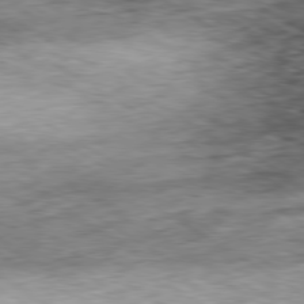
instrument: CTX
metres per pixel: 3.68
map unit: Hpe
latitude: -80.3307
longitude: 22.1984
